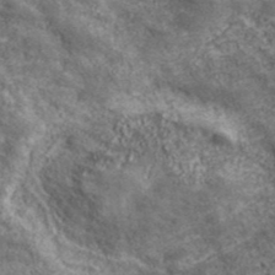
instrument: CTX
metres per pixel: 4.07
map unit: eHh
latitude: 43.4427
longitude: -88.5357
